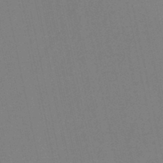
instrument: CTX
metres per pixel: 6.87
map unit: HNb
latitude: -46.4440
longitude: -41.5749
